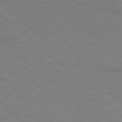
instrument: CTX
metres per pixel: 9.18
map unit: Hpe
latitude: 77.9528
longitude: -152.7247
